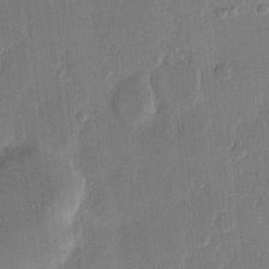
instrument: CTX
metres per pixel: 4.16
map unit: eHh
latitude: 12.9703
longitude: -68.8191
